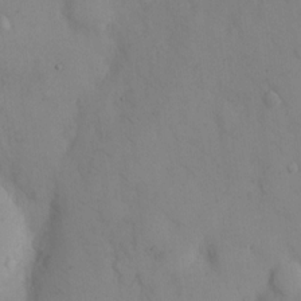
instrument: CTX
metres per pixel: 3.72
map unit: eHh
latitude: 12.7058
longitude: -61.6505
